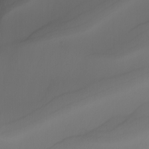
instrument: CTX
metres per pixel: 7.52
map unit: Nhu
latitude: -5.5021
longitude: -95.9339
